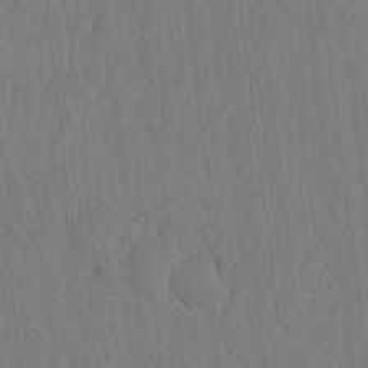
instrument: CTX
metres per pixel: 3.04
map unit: eHh
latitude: -2.2928
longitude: 14.3684
